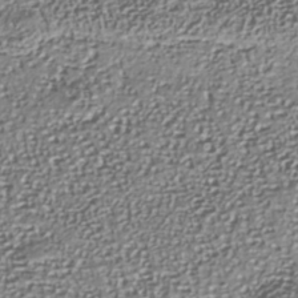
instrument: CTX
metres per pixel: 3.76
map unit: Nhu
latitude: -41.3887
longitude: -86.1200
